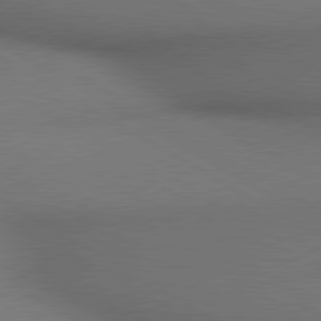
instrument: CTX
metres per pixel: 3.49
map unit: lApd
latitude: 80.4601
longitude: 136.3306
